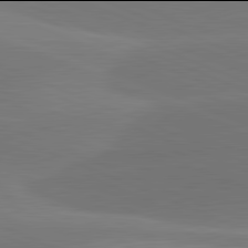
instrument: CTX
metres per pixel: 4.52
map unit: lApd
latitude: 81.9906
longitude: -155.9528
